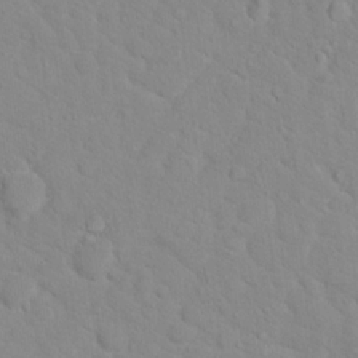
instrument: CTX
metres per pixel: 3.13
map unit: Hto
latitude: 17.5749
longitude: -36.1200
